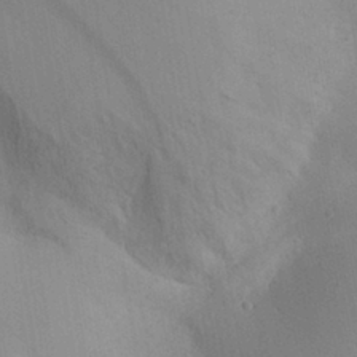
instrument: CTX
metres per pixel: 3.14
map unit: Aa
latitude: 29.5560
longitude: -145.4804
